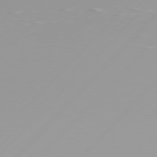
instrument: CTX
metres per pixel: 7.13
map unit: Hpe
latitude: 77.3292
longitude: -139.3671
